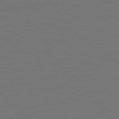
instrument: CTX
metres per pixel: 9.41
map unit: lApd
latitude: 79.9717
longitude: 161.9745
